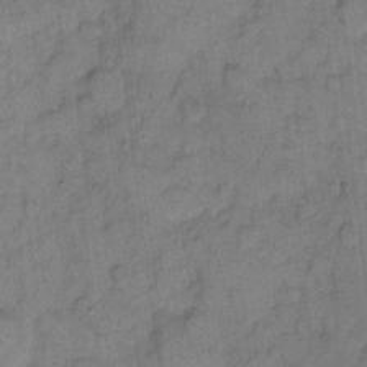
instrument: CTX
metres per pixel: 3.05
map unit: eHh
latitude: 8.9136
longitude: -63.2159
